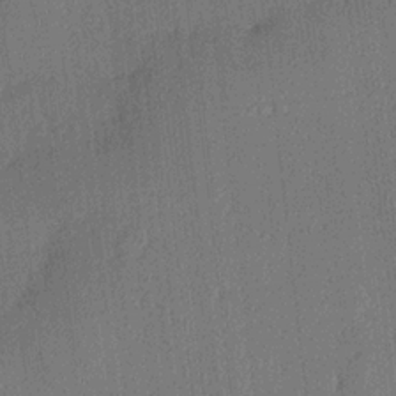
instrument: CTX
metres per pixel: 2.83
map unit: lHvf
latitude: 21.0081
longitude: 141.1809
